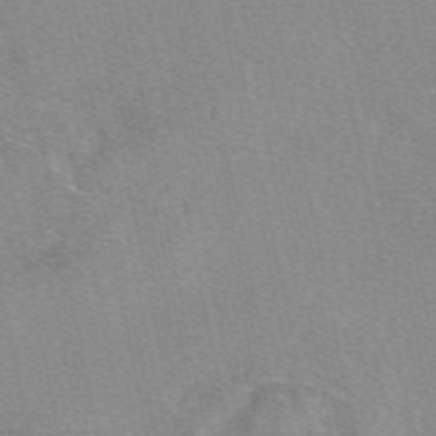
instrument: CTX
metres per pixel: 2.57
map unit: eAb
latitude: 49.4993
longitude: 106.1795
